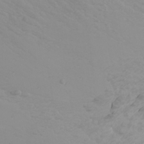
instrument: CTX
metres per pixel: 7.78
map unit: Nhu
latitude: -0.2362
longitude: -76.8758
